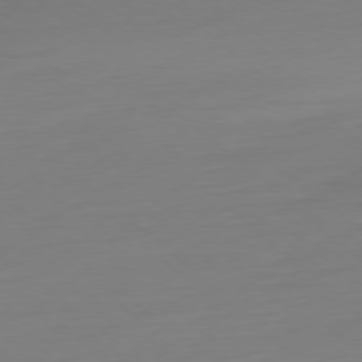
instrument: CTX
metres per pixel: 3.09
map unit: Ap
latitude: -78.2928
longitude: -77.4237
